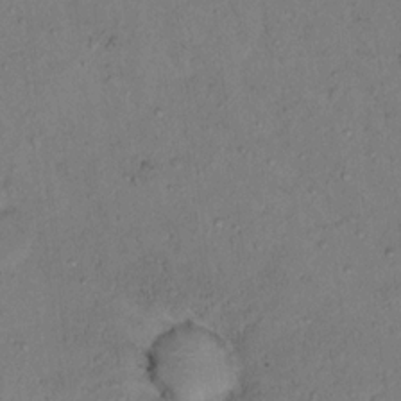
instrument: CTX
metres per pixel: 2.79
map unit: Nhu
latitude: 14.4790
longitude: -36.7624
